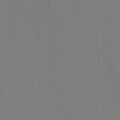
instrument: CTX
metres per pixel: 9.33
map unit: Ht
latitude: -2.8785
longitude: -27.3860
